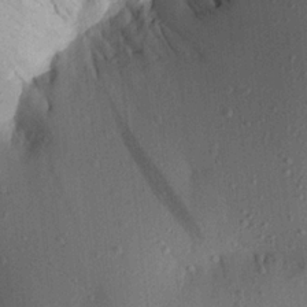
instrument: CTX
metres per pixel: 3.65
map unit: Aa
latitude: 21.2915
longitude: -147.6127
